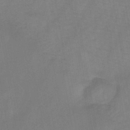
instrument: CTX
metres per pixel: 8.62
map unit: HNb
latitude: -44.5952
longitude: -39.7827
